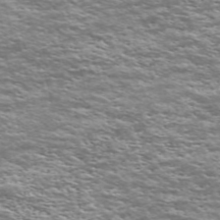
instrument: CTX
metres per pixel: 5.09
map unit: Nve
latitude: -59.1809
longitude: 57.3321
